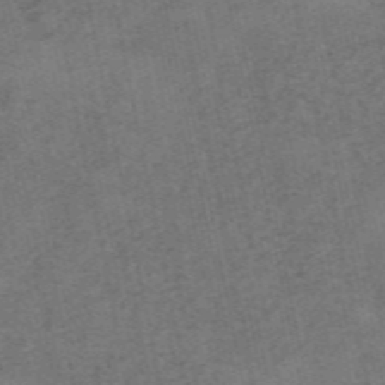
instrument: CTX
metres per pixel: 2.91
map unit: HNb
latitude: -55.8423
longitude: -46.2334
